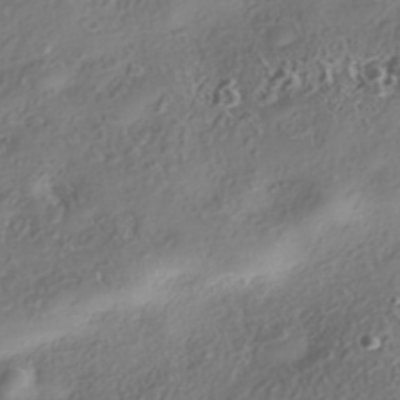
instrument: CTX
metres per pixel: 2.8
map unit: eHh
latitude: -42.6140
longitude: 121.4454
